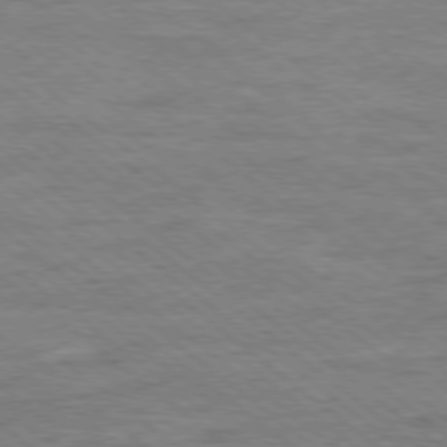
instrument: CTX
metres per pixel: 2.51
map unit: Ap
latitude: -78.9163
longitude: -103.0458
